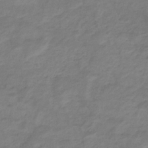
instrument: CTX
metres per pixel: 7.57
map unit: eHb
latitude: -33.2565
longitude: 71.4077
